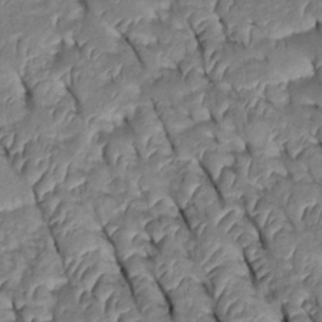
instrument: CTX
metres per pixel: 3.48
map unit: Htu
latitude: 0.2711
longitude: 148.8786
